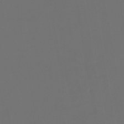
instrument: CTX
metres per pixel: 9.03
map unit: lHb
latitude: -47.8989
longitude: 71.3510
